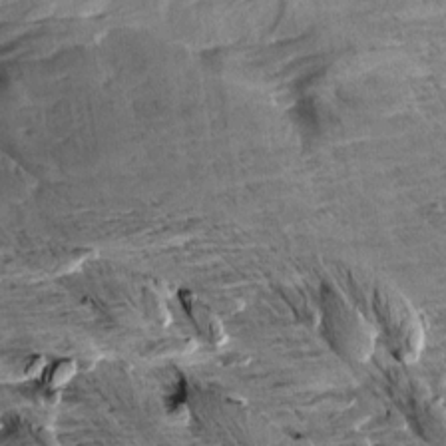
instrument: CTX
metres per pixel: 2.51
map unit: Aa
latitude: 10.5546
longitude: -141.5749
